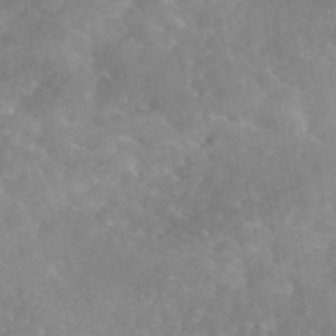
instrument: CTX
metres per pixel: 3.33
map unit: eAb
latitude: 45.2348
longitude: 126.1794
